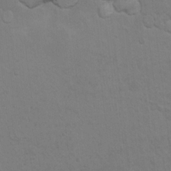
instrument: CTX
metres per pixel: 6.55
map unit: Hto
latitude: 11.1970
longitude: -35.6505
